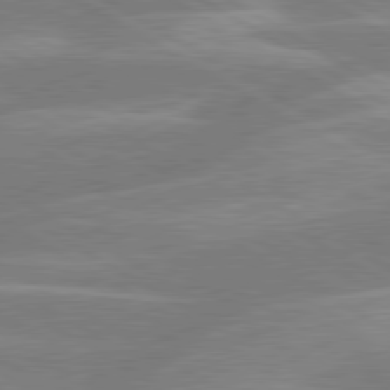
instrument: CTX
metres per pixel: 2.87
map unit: lApd
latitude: 80.2900
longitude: -123.2726
